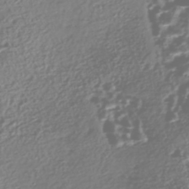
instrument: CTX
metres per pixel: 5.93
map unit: Nhe
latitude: -45.3321
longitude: 151.5399
